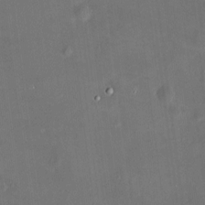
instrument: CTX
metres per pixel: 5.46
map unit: HNhu
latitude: 7.3860
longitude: 9.3132
